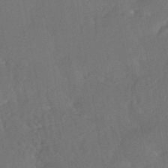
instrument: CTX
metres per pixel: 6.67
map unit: HNhu
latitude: -44.3117
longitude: 92.1228
